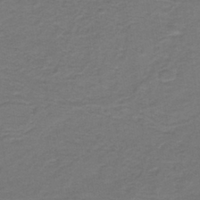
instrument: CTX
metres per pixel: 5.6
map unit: lHb
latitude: -42.0283
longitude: 53.6721
